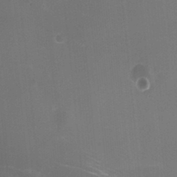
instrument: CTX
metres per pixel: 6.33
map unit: HNhu
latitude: -2.2928
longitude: -1.6882
